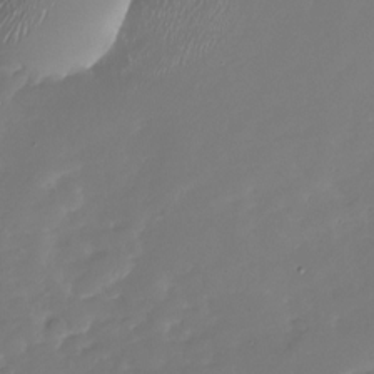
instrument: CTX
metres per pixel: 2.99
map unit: Nhu
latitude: -28.1984
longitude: -75.8961
